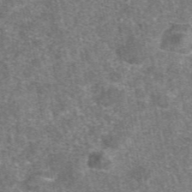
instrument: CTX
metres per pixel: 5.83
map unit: eAb
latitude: 47.9528
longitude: 107.1431
